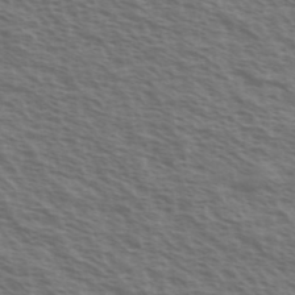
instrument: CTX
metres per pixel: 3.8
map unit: Ave
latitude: 38.5357
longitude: -111.3482
